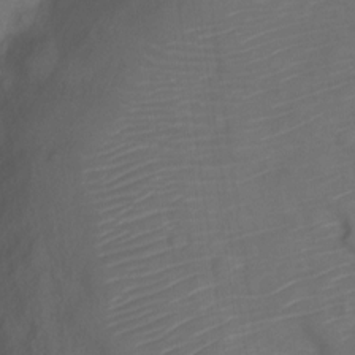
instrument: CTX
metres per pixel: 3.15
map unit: Nve
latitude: -20.1039
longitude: 107.7478
